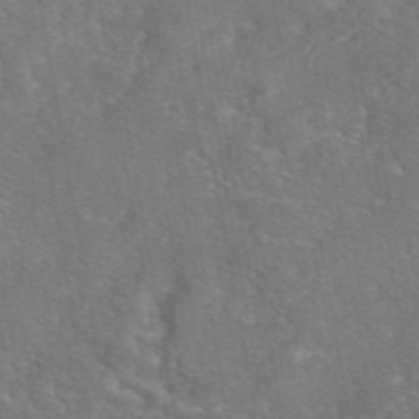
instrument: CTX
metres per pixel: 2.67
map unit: eAb
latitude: 46.0444
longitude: 106.8597
